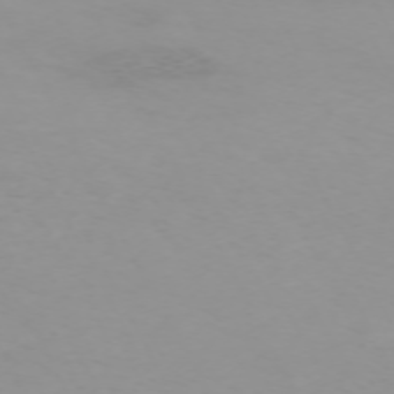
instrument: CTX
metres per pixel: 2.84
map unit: Hpe
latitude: -71.6533
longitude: 10.0283
